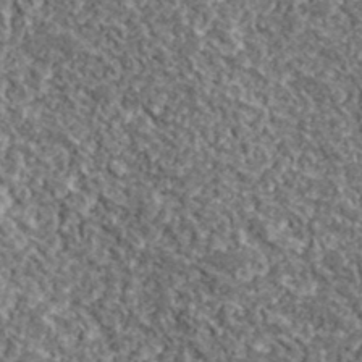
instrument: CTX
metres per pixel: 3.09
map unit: lHvf
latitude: 38.8191
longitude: -88.1389
